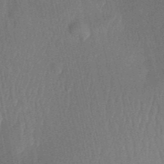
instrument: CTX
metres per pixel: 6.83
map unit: Aa
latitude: 30.1200
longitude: -141.8394
